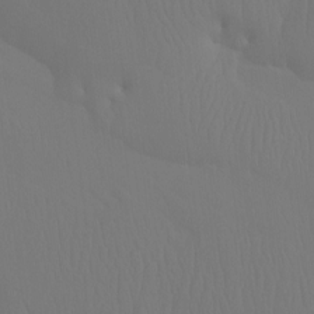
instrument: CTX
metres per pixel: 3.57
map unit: Ht
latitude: -7.3509
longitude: -31.3293
